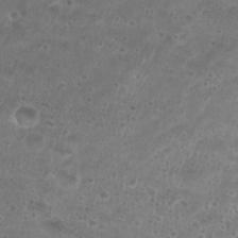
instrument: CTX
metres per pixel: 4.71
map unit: Nhu
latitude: 26.8947
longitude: -52.1389
